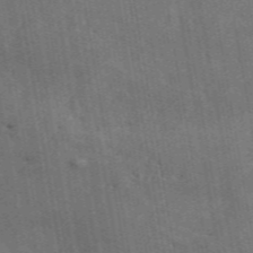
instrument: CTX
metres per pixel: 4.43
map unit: ANa
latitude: 49.7450
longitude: -80.5546
